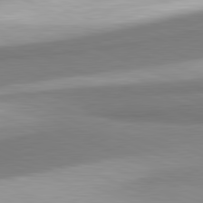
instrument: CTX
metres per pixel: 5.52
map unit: lApd
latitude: 81.6127
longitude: 165.1998
